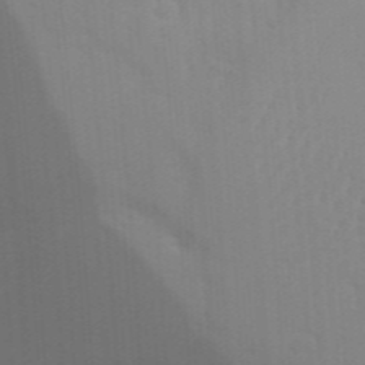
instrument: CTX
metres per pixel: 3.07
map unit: eHh
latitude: 20.4979
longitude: -64.2145
